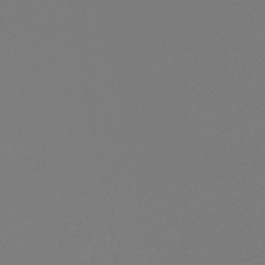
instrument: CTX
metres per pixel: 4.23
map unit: HNb
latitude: -47.8800
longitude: 59.6721
